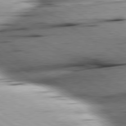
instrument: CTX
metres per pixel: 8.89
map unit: lApd
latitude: 79.7261
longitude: -156.1199
